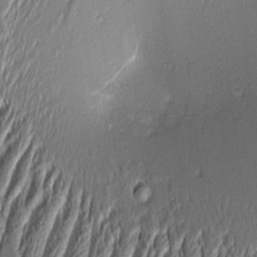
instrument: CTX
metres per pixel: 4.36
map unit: Aa
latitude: 8.5357
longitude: -131.9528
